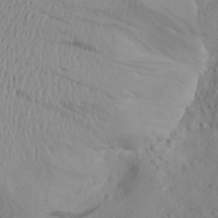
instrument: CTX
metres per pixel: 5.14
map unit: Aa
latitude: 24.9702
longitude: -147.5183
